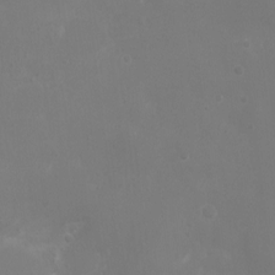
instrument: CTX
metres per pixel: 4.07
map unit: Ht
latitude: -1.9556
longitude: -19.1592
